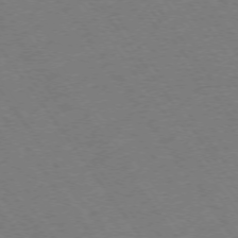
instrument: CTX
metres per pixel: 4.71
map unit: Ap
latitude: -74.2740
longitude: -70.7057
